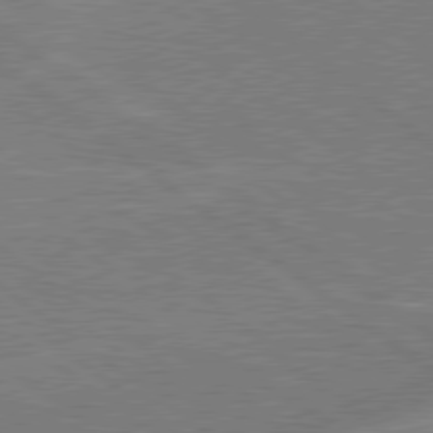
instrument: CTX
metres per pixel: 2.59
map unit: lApd
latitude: 79.0648
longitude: -170.9325
